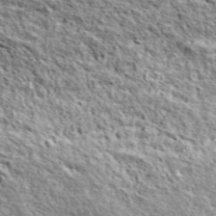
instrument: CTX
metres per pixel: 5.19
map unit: ANa
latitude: 42.9514
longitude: -88.4790
